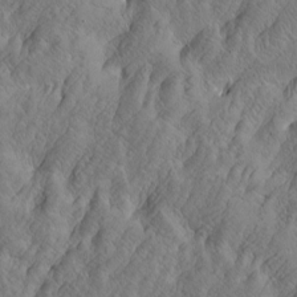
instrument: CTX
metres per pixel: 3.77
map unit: Htu
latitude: -4.6140
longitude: -176.6112
